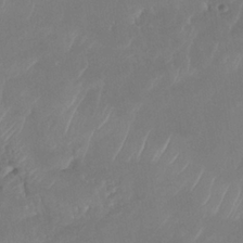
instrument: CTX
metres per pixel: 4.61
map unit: Nhe
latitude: -37.5777
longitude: -118.8758
